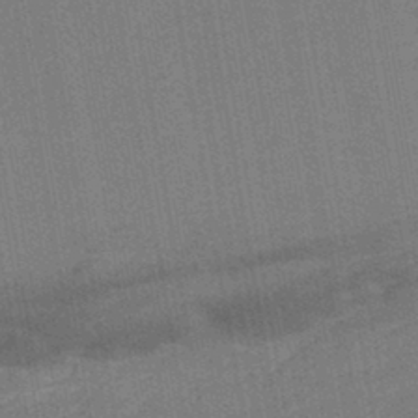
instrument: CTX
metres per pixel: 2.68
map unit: lHb
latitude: -43.1431
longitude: 62.8219
